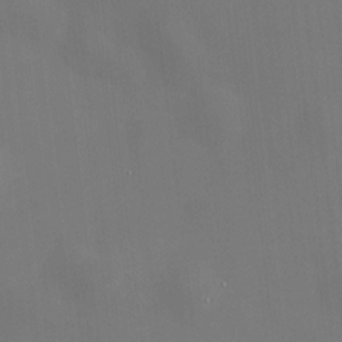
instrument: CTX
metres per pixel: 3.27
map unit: HNhu
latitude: 10.0633
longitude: 10.4629
